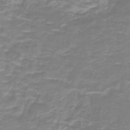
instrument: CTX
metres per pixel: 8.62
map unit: lHb
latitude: -41.0486
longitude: 56.6707
